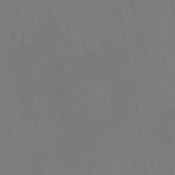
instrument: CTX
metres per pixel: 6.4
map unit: HNhu
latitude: 5.8961
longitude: 4.3873
